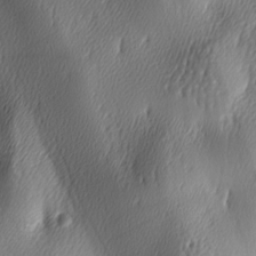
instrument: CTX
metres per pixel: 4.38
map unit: lAa
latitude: -5.8233
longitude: -122.8191
